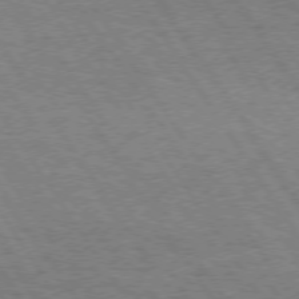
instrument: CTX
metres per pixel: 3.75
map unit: Hpe
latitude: 73.7828
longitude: -130.7625
